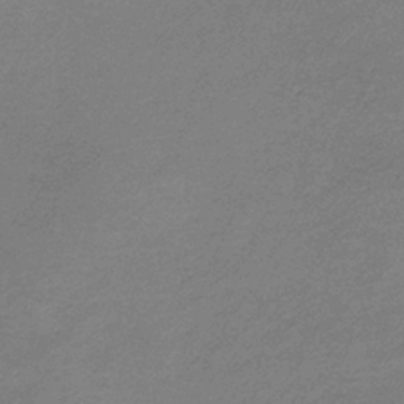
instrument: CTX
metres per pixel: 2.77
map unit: HNb
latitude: -34.7841
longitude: 55.8234
